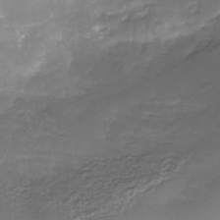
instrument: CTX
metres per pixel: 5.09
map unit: Nhe
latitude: -40.6896
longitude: -110.0255
